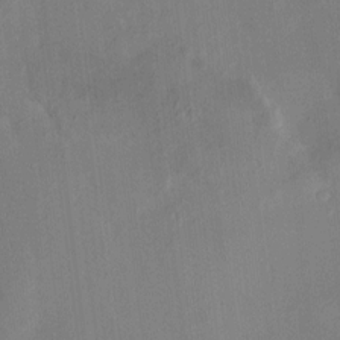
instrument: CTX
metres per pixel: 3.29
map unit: HNhu
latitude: 7.8961
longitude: -3.6505
